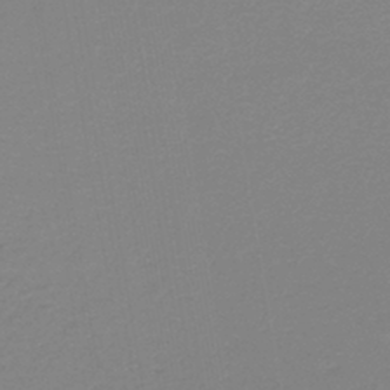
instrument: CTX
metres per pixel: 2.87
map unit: lHb
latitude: -44.1228
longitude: 67.6344
